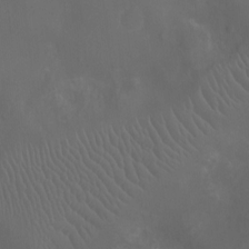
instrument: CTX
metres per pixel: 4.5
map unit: Ht
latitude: -4.7652
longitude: -18.4223
